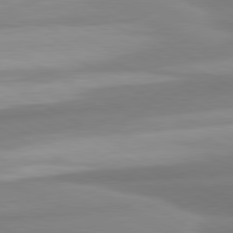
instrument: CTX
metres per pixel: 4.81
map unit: lApd
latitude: 80.6868
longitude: -175.9339
